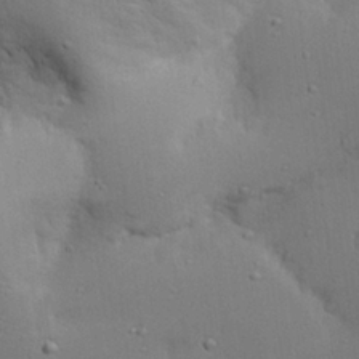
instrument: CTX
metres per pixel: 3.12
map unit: eHh
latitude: 25.0269
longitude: -72.1200
